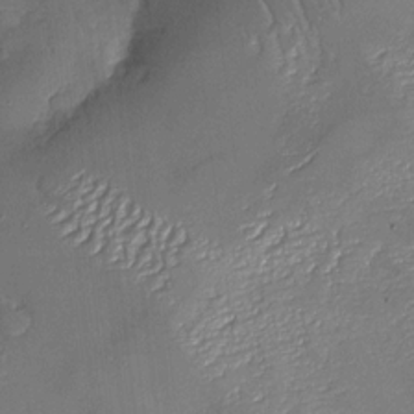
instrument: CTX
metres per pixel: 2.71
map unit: Nhu
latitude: -27.0486
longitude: -57.7449
